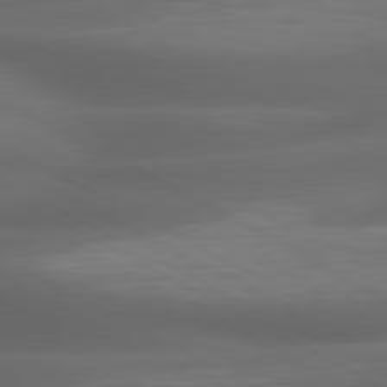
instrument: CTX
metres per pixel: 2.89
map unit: lApd
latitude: 79.5938
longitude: -119.4237
